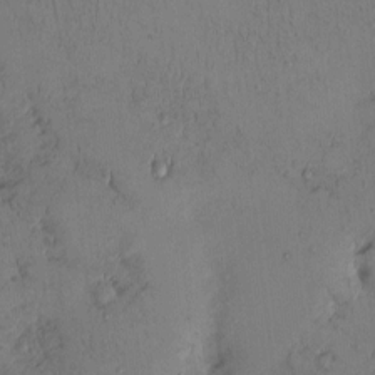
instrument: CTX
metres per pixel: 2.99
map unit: eHh
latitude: 0.2711
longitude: 16.2740
